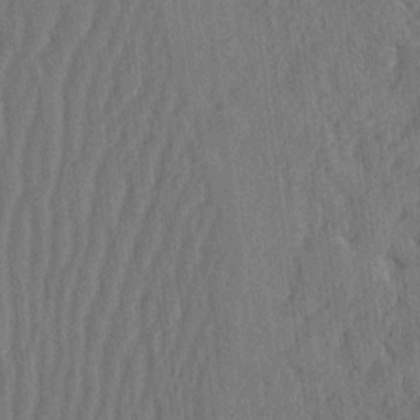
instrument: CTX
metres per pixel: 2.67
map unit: eHh
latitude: -2.4251
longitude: 14.3307
